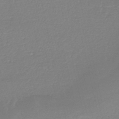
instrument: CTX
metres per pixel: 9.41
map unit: lHb
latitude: -46.3684
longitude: 64.5574
